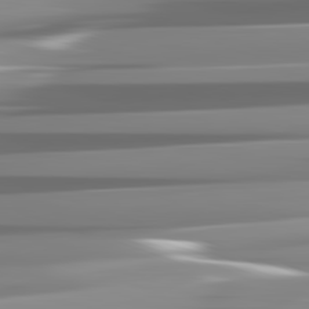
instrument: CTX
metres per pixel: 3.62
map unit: lApd
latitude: 82.0822
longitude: -136.9325
